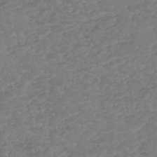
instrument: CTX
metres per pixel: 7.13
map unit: eHh
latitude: -55.2187
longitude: -90.2711
